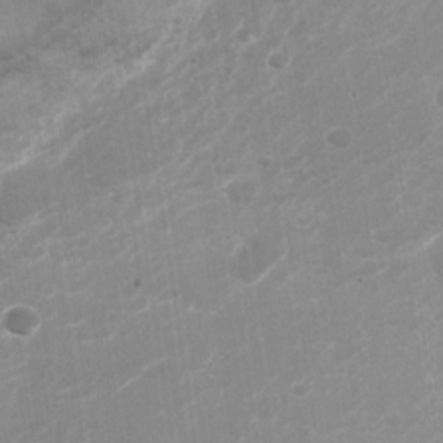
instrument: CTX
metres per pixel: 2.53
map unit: Nhu
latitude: -27.2753
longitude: -61.7260
